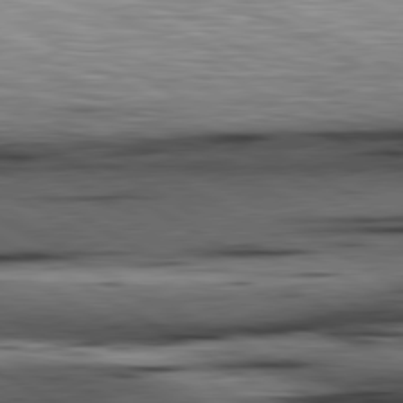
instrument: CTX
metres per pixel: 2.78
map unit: lApd
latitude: 80.6301
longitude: 158.7463
